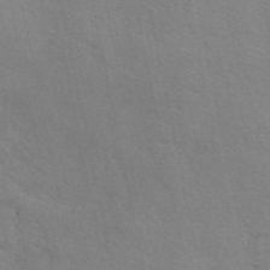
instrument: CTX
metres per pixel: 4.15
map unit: eAb
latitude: 50.9513
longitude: 116.7085
